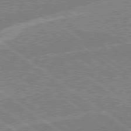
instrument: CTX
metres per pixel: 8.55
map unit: Hpe
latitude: 78.9703
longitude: -169.7639
